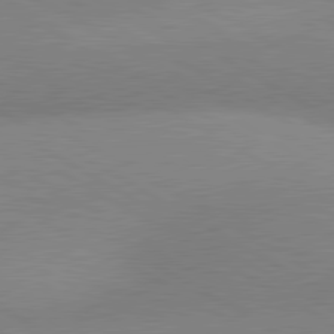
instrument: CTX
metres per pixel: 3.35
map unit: lApd
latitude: 80.5735
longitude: 126.0661
